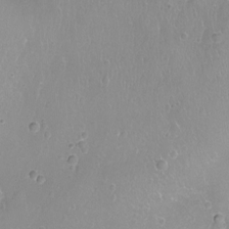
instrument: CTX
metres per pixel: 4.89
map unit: Ht
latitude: -8.1984
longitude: -20.3656
